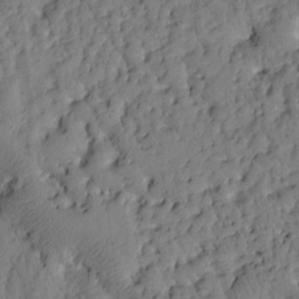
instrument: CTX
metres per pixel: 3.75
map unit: Htu
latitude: 2.4223
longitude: 178.6707
